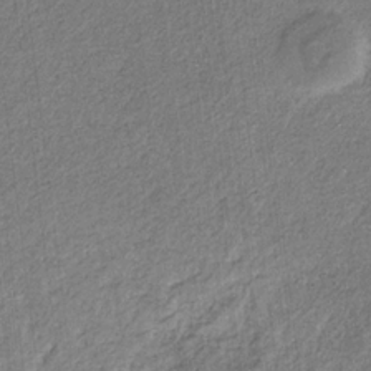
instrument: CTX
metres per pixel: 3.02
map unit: eHb
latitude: -30.4251
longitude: 66.1795
